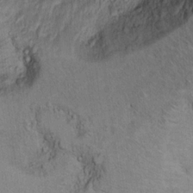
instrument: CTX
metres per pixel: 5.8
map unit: Ht
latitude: 11.5371
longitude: -31.8017
